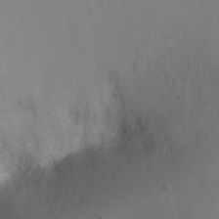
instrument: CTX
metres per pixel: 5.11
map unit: Ht
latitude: 0.3467
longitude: -45.7827
